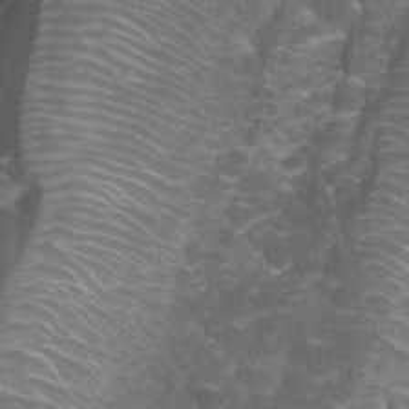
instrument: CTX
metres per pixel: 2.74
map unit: Nhu
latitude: 27.8206
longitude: -60.9702
